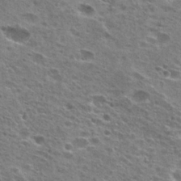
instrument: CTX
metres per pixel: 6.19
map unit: Hto
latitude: 26.6302
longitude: -47.4238
